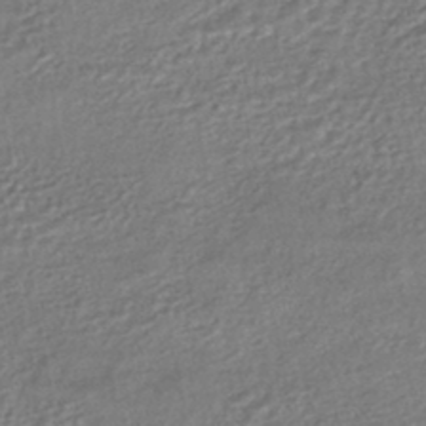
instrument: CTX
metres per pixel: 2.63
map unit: HNhu
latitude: -46.8597
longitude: 102.4062
